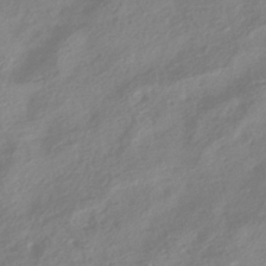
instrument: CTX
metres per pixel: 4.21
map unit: HNhu
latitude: -41.4076
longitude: 91.9178
